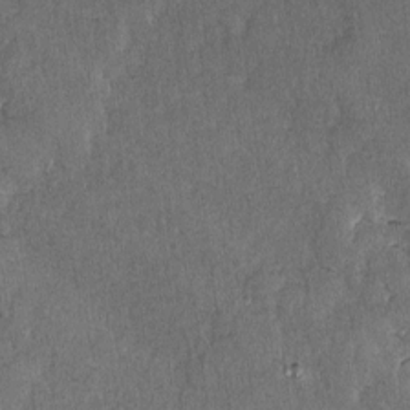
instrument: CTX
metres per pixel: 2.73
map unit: lAvf
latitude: -8.3495
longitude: -111.8961
